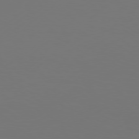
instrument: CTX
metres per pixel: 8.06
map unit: Hpe
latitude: 76.5734
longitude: -130.6680
